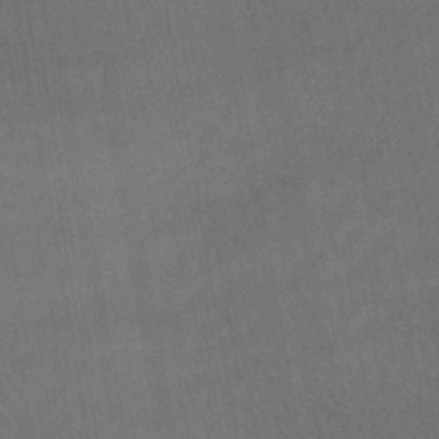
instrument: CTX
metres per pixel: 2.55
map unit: lHb
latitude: -42.2172
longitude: 65.8612
